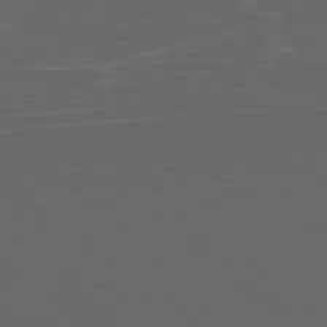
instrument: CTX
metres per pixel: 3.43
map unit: Ap
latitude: -78.8975
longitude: -75.8961
